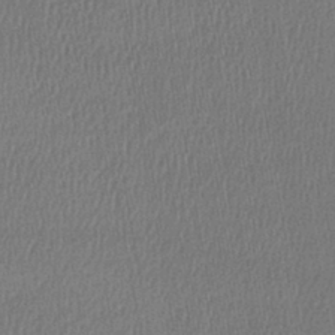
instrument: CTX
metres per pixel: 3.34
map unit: lHb
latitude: -43.8611
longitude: 61.4643
